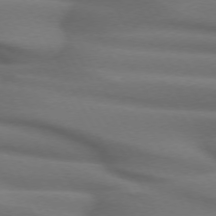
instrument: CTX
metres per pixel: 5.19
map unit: lApd
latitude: 71.8016
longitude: -51.6882
